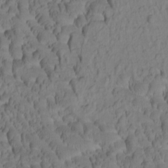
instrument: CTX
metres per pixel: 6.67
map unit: Htu
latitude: -2.5951
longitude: 172.0472
